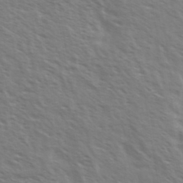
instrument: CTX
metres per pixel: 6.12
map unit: Ave
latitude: 37.4238
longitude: -111.2537
